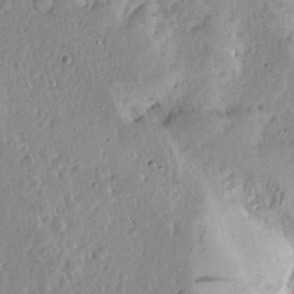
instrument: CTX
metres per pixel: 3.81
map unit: Aa
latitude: 13.8206
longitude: -140.1955
